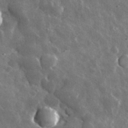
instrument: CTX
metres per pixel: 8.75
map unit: lHvf
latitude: 34.4601
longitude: -88.4412
